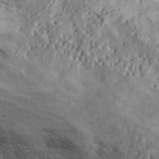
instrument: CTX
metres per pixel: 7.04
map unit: ANa
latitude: 41.3860
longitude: 50.1794
